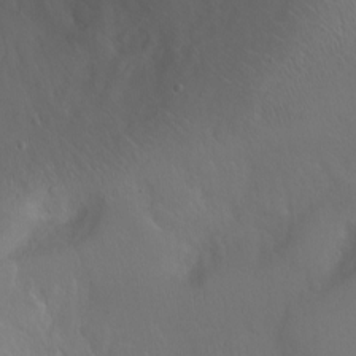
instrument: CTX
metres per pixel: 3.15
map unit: Ht
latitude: -0.5574
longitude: -45.7827
